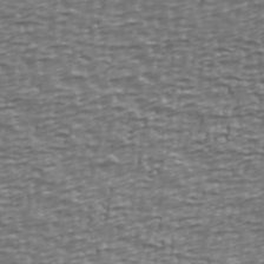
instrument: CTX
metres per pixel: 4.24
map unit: Ave
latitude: 40.5356
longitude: -112.8002
